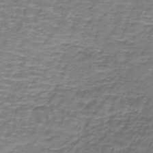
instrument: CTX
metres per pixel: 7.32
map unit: lHb
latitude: -41.9556
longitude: 58.4628
